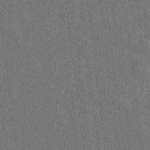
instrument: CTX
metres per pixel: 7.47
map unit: Ht
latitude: -9.6911
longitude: -36.2712
